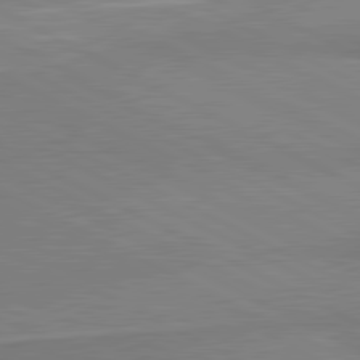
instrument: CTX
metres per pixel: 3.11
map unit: lApd
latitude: 81.1403
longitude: 163.0864
